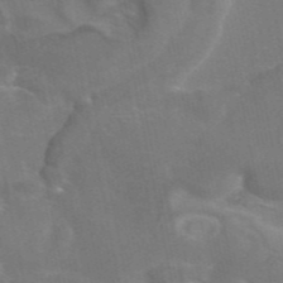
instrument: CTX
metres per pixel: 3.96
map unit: eAb
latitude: 46.2334
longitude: 116.1416
